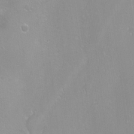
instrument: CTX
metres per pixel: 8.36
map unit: Ave
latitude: -11.0864
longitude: -121.0081
